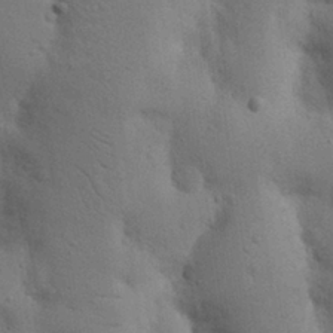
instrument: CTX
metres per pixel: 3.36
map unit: Nhu
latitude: 18.3845
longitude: -75.9150
